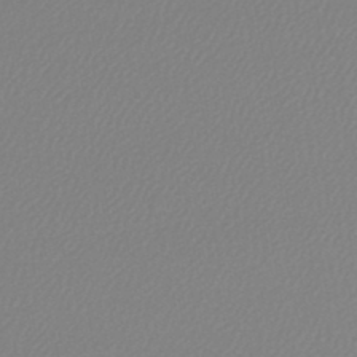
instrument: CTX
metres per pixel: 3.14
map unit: lHb
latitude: -44.7463
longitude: 68.4440
